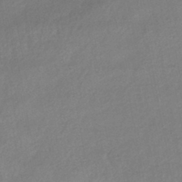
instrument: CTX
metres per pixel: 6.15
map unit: HNhu
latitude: -45.4643
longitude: 94.2550
